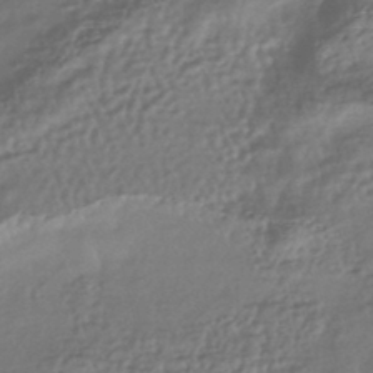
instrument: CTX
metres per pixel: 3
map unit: HNhu
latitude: -42.5573
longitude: 94.5951
